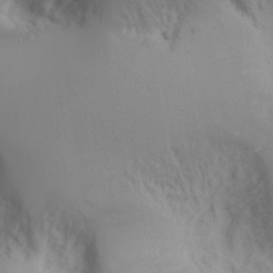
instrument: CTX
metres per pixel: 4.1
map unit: Nhu
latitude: -6.8408
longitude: -90.1200
